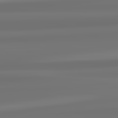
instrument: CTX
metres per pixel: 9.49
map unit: lApd
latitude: 82.7624
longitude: 171.2943
